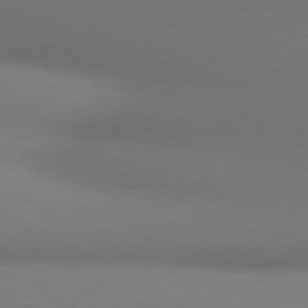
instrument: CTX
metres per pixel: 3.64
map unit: lApd
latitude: 80.6679
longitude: 132.4251
